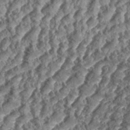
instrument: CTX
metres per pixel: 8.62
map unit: eHh
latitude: 35.4048
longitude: -137.4238
